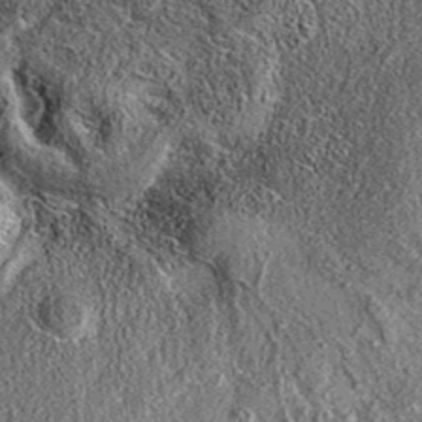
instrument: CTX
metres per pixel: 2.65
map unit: eAb
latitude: 36.5923
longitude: 109.6911
